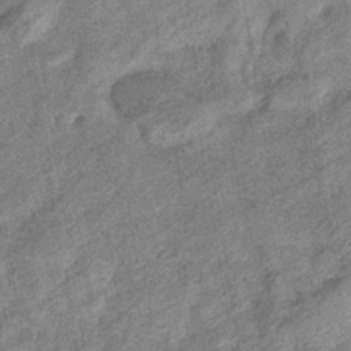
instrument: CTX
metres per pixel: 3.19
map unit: eHb
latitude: -38.0850
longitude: 77.3699
